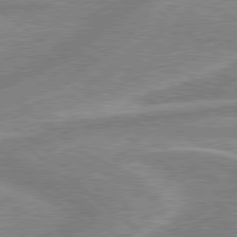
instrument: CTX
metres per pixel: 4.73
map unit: lApd
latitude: 78.8380
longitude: -158.5168
